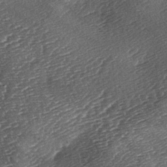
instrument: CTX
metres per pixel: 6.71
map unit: lAa
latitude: -3.2375
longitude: -127.0648
